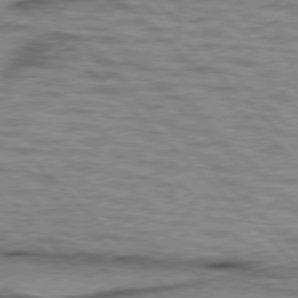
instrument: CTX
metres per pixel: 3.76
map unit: lApd
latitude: 76.9702
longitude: -78.1956
